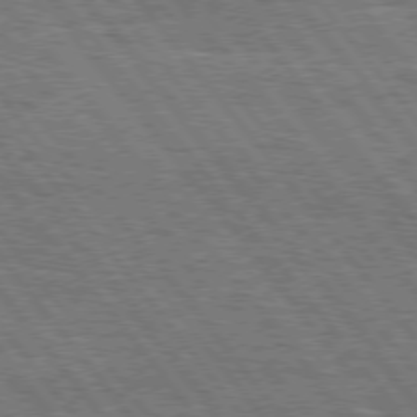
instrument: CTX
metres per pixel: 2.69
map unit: Hpe
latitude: 75.1214
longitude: -139.0458
